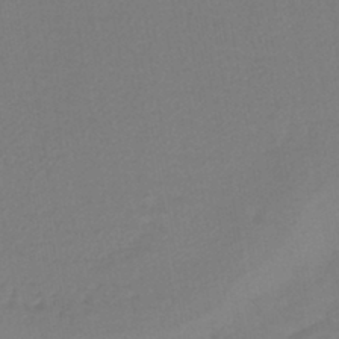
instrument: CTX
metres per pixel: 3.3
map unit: lHb
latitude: -42.4440
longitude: 74.6519
